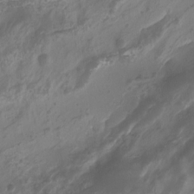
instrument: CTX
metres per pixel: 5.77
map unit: Aa
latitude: -8.2172
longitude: -77.7827
